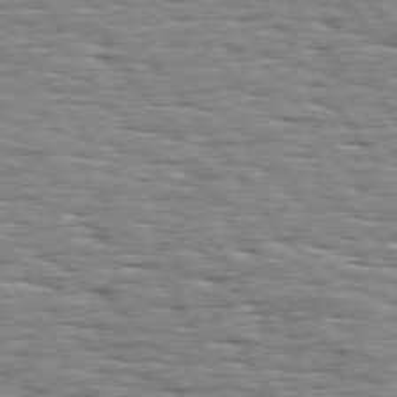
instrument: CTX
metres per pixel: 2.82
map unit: Hpe
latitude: 73.7450
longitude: -138.1389
